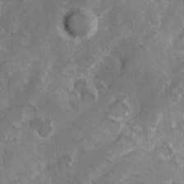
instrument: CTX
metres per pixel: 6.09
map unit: Hve
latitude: 24.3656
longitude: 146.4818
